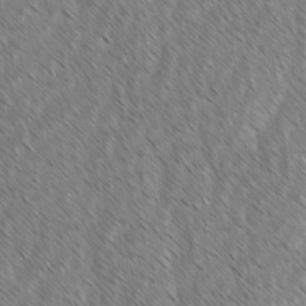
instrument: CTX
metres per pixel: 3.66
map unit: lAvf
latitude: -1.7856
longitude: -114.0444
